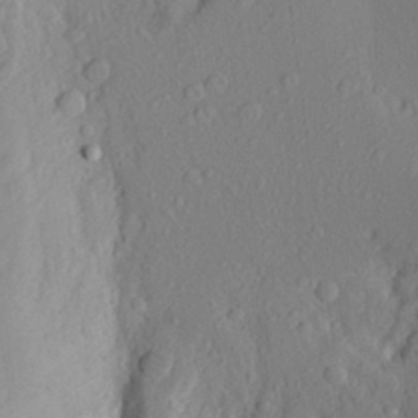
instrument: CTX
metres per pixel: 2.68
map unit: Aa
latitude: 26.7057
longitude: -147.4427
